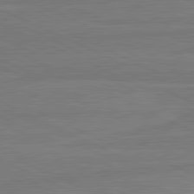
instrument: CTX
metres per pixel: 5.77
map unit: lApd
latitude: 81.8016
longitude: -177.1592
